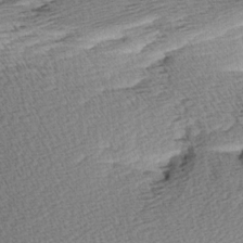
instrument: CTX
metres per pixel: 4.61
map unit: Aa
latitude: 8.7246
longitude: -141.1403
